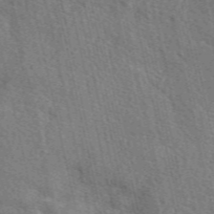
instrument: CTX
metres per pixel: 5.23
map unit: eAb
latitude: 50.8002
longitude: 113.8423
